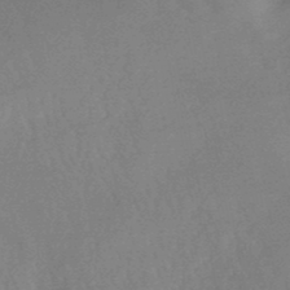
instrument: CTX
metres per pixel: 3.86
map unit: lHb
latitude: -48.8030
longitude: 66.1606
